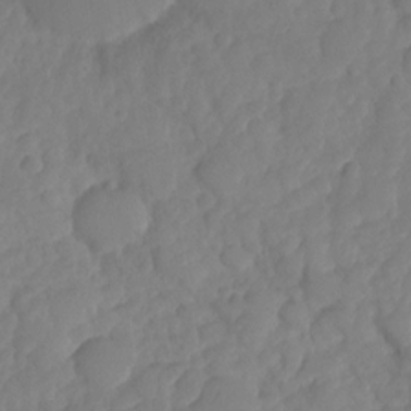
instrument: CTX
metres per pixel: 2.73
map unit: HNhu
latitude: -25.3132
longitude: 50.1984
